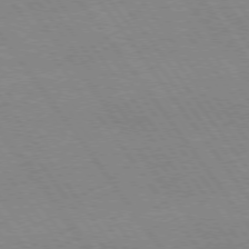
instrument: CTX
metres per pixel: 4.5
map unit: Hpe
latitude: 74.2712
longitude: -141.2914
